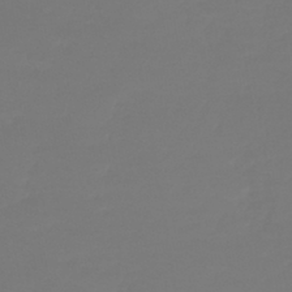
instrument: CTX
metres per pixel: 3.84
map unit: lHb
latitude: -42.6518
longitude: 60.3306
